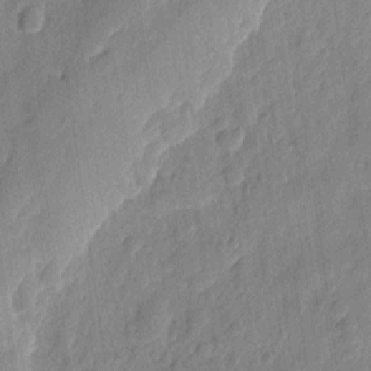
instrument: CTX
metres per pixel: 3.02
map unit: eHh
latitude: 7.7827
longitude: -74.1200
